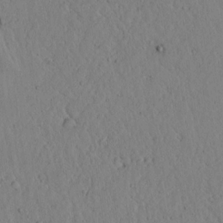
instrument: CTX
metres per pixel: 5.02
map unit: lAvf
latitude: 5.6316
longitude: 159.4643
